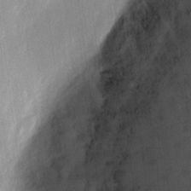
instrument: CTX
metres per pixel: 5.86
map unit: eHh
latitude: 4.0822
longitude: -72.4790
